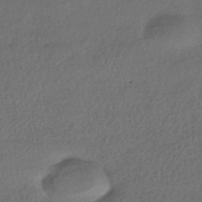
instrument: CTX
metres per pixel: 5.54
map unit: HNhu
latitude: -42.2550
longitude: 96.3495
